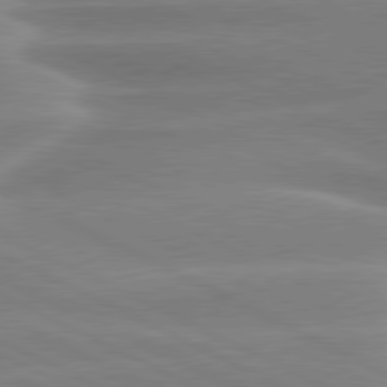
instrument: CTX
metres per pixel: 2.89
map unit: lApd
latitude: 80.4034
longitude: -136.6680
